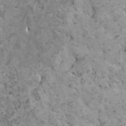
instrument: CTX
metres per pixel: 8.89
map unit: HNhu
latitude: 0.3845
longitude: 2.5573
